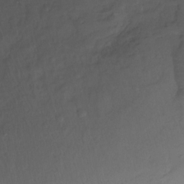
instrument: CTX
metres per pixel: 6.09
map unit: Htu
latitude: -14.4251
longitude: -45.8583
